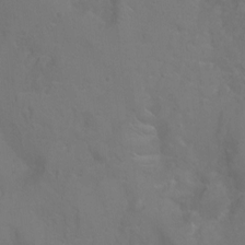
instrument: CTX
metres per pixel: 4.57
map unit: Nhu
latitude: -10.0472
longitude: -20.5735
